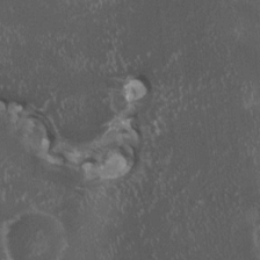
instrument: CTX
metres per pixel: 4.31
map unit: HNhu
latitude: 2.5168
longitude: 3.6910
